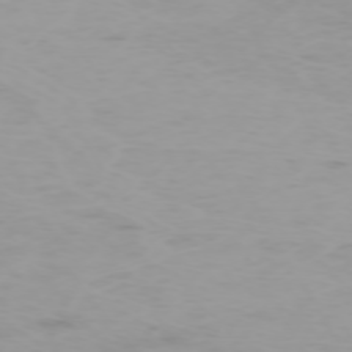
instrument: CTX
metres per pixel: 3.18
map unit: Hpe
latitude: -73.6533
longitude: 4.1416
